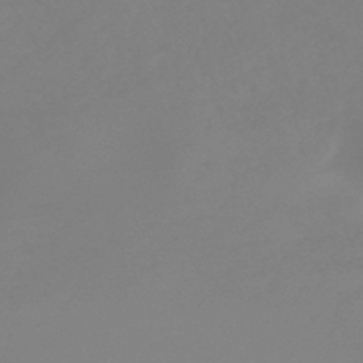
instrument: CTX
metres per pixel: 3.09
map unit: lHb
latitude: -44.2740
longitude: 71.1998
